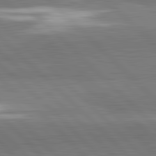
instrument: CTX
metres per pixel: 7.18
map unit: lApd
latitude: 82.1577
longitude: 162.9541
